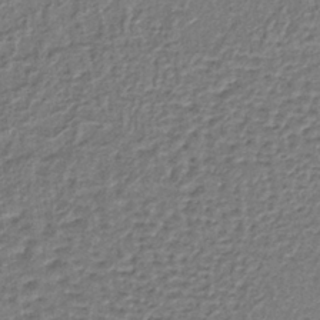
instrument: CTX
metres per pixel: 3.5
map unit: lHb
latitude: -36.8219
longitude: 59.7099
